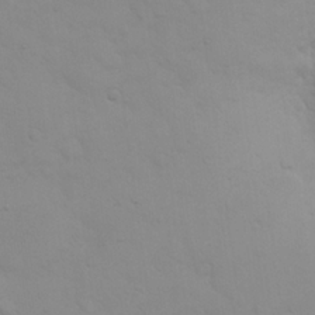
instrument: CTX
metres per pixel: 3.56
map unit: eHh
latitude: 23.7450
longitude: -65.4426
